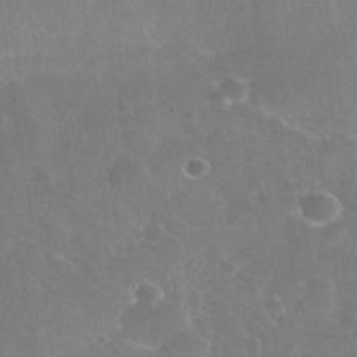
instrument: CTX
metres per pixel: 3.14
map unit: Nhe
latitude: -39.0298
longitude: -118.0444
